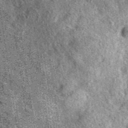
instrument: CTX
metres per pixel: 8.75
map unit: eAb
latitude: 39.7638
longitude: 107.6344
